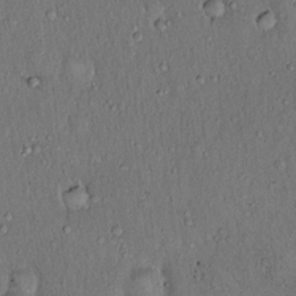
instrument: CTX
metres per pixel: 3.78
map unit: Hto
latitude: 15.7828
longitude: -59.2537
